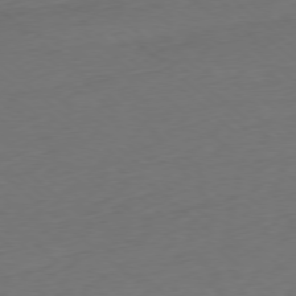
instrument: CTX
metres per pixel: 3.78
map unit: Ap
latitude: -78.4818
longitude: -69.8395
